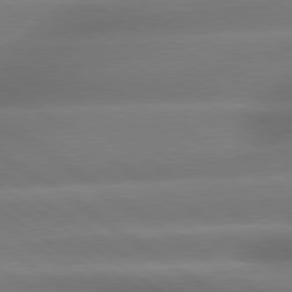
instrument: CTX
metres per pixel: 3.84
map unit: lApd
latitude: 79.2537
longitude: -134.8002
